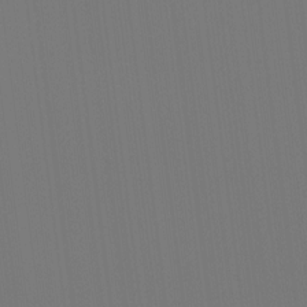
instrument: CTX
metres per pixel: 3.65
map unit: Ht
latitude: -15.5022
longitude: -42.1389
